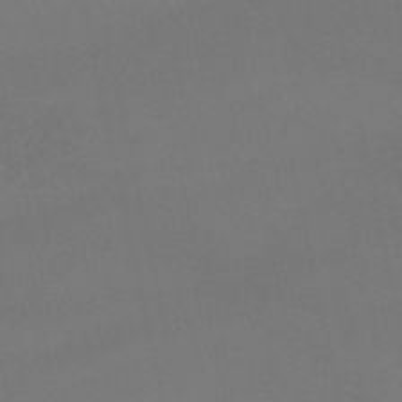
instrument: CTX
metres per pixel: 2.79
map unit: lHb
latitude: -46.1983
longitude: 66.8030
